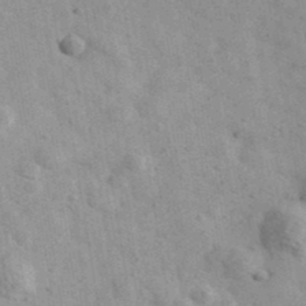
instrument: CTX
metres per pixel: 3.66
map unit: Ave
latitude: 40.5734
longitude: -110.7058
